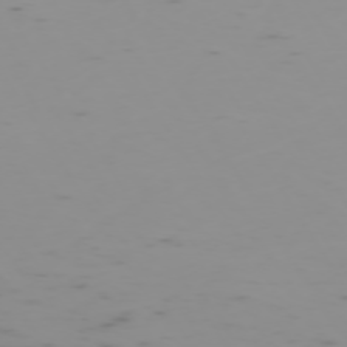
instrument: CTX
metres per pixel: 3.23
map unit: Hpe
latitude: -73.5588
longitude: 7.1431
